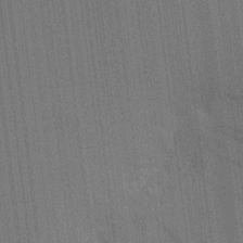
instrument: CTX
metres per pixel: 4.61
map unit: HNhu
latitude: 8.3090
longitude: 16.0283
